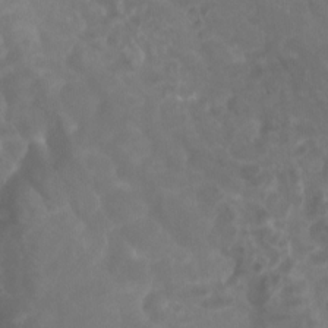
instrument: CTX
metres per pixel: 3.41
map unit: Htu
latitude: 3.3859
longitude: -20.1200
